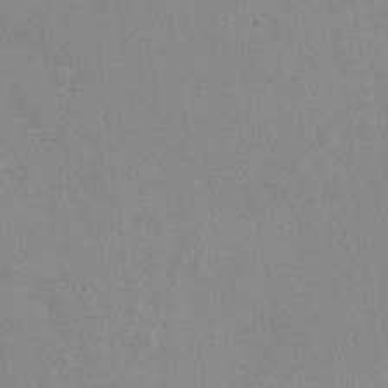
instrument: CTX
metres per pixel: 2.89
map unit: HNhu
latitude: 6.3089
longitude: 2.0283
